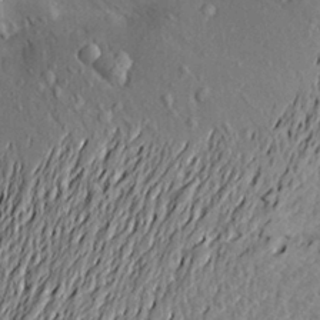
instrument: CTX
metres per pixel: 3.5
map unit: Aa
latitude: 20.6302
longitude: -149.9528
